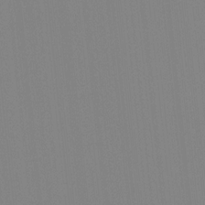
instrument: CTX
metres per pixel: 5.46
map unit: Ave
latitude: 3.6316
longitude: -112.8002
